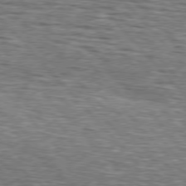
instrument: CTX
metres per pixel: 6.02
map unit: lApd
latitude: 76.5168
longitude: -74.6302
